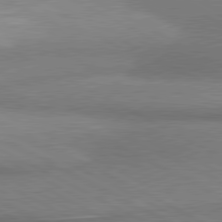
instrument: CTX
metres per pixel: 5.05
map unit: lApd
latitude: 80.6868
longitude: 165.2943
